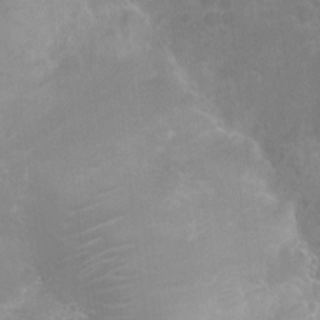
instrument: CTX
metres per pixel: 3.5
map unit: Ht
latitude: -11.4832
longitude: -24.1199
